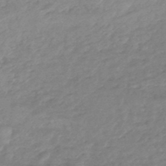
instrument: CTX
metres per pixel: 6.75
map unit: HNhu
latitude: -46.4440
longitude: 93.8044
